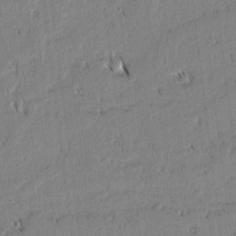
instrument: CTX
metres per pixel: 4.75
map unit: lAvf
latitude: 2.2711
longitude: -107.0458
